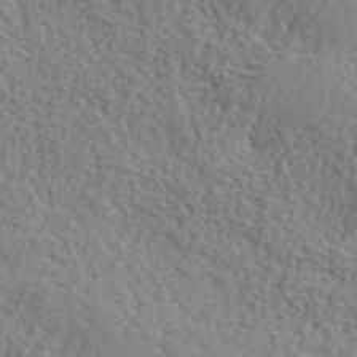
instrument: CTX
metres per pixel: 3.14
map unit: lHvf
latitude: 41.8772
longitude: -87.4237
